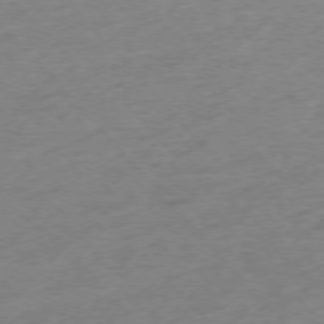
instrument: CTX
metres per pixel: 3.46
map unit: Hpe
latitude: -76.1606
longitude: -14.4034
